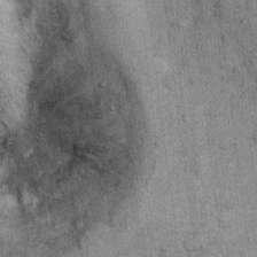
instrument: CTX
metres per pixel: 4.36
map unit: Ht
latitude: 8.8758
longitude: -37.7449
